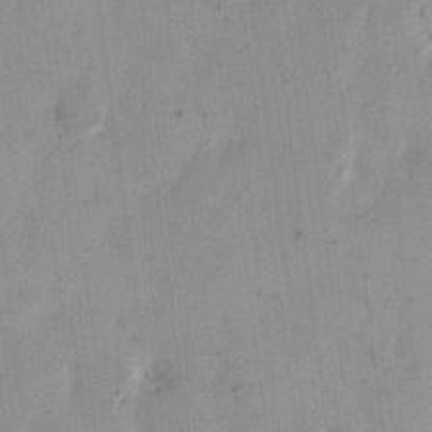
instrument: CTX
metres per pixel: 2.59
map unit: eHh
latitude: 11.3293
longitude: -68.4601
